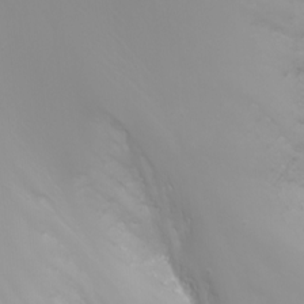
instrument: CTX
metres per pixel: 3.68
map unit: Nhu
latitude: -8.0472
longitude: -82.8569
